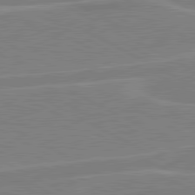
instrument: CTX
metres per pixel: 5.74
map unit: lApd
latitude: 80.8380
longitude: 121.4832
